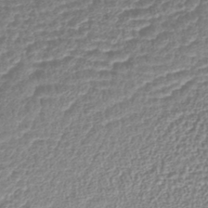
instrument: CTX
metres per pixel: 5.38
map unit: lHb
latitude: -41.8989
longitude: 76.0094
